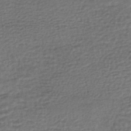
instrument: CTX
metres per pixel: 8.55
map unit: HNhu
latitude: -45.6344
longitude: 102.3117
